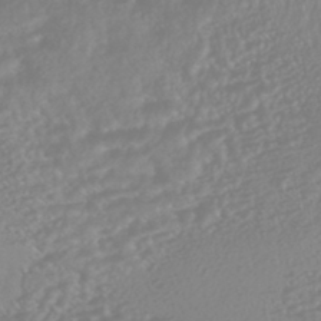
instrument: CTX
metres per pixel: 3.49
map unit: HNhu
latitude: -45.8422
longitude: 97.4266
